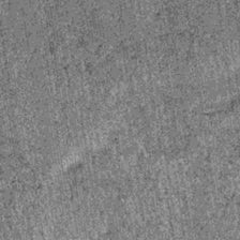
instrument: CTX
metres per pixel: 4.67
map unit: lHb
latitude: -37.5777
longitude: 67.1809
